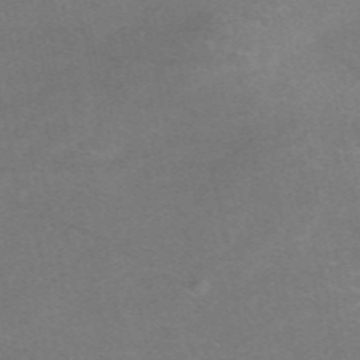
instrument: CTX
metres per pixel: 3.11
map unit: eAb
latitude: 48.6490
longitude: 118.8219
